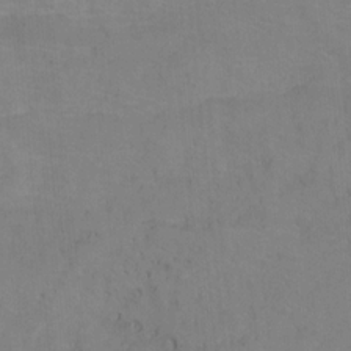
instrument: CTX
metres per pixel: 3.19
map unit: Hto
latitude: -7.5021
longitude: -50.8002
